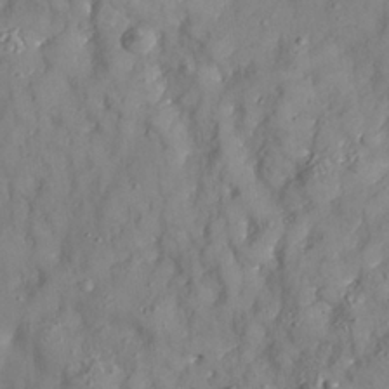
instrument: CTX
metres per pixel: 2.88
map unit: Nhe
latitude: -37.4076
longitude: 138.2929
